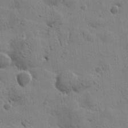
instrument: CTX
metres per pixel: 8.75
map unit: Htu
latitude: 0.4790
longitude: -178.2901
